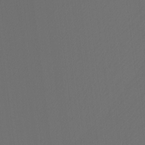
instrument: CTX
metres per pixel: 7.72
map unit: Ht
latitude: -4.6329
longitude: -62.4223
